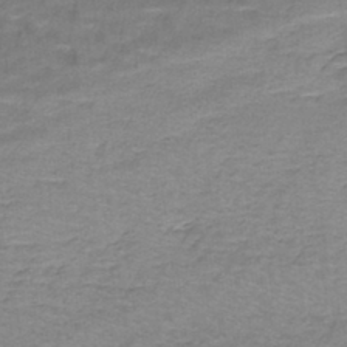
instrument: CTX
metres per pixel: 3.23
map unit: lHb
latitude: -42.2361
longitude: 58.1416
